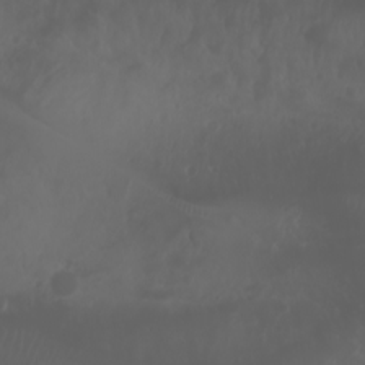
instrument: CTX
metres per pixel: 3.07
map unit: Htu
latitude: -1.5966
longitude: -76.9136
